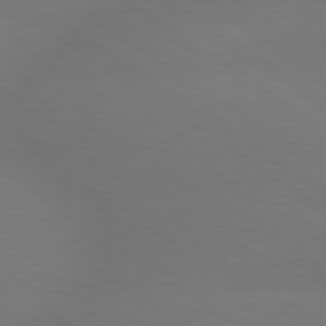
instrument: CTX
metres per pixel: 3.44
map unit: lApd
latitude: 79.5749
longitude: -151.6882
